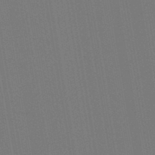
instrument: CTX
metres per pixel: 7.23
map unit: lHb
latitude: -46.7652
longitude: 72.8786
